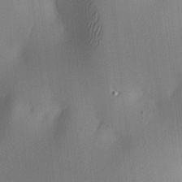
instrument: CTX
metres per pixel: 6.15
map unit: lAa
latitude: 4.5357
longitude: -111.9150
